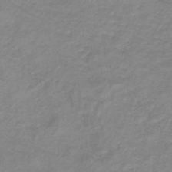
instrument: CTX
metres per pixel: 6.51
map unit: lHb
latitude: -35.7289
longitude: 72.7085
